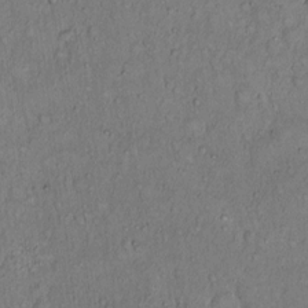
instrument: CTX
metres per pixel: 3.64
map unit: Hto
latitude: 14.4412
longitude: -57.0836
